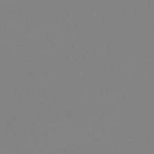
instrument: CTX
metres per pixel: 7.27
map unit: eHb
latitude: -45.1809
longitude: 88.2361
